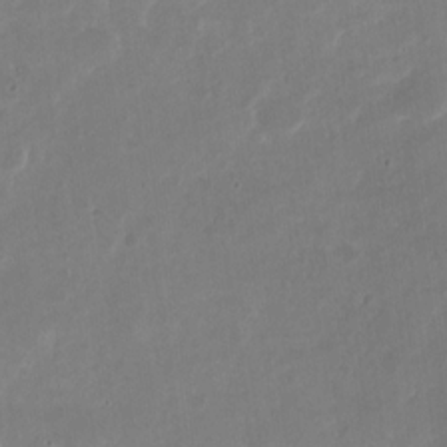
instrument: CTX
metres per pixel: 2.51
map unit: Nhu
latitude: -28.4818
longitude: -70.5168
